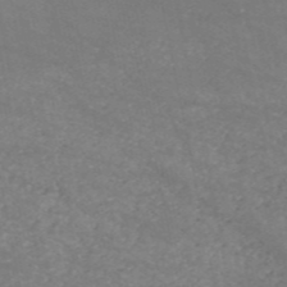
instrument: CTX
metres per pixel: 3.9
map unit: HNb
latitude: -54.1228
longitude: -38.2145
